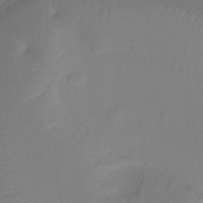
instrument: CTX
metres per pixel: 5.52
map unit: Ht
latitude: -14.0283
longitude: -58.3845
